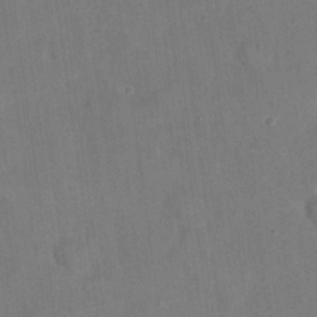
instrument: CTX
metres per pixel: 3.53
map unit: eHh
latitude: 21.6505
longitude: -62.3279
